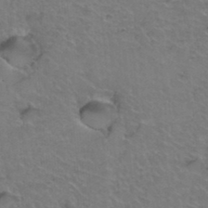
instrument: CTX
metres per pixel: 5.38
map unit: Hto
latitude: 36.4601
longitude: -46.8380
